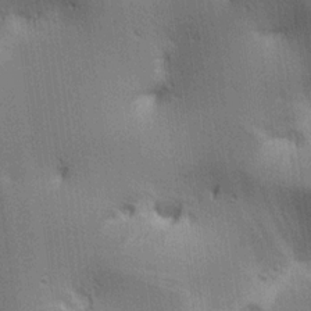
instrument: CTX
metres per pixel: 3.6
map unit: lAa
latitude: 12.4223
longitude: -107.9717
